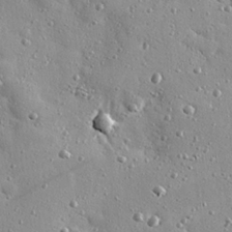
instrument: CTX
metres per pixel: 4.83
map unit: eHh
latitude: 25.3859
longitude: -88.6680
